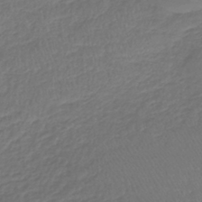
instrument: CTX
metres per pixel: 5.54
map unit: lHb
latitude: -39.4832
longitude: 72.4818
